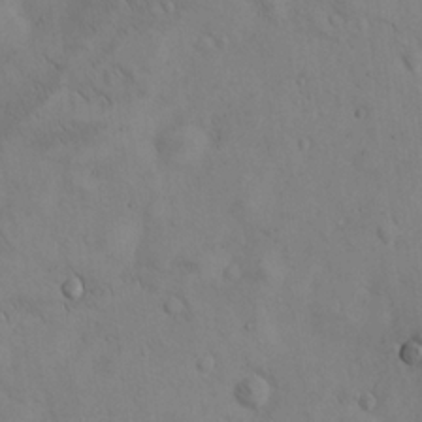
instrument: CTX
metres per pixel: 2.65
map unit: Hto
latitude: 14.0444
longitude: -59.7450
